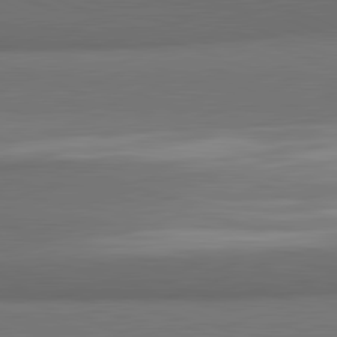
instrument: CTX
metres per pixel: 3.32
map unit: lApd
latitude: 82.0255
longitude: 169.7099
